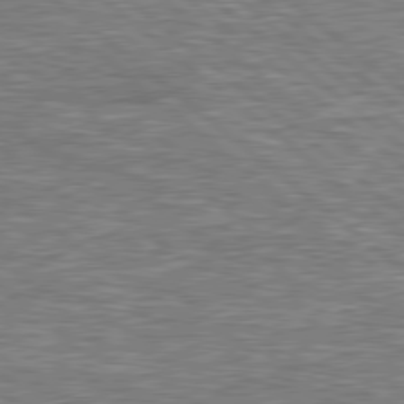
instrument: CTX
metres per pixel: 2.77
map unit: lApd
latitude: 78.8947
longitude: -157.7827
